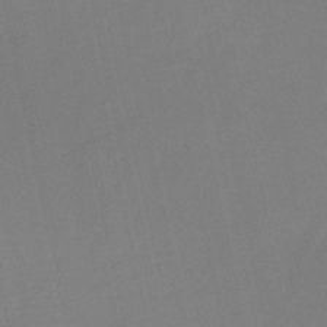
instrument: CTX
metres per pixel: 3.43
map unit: HNb
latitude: -46.4062
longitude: -41.5560
